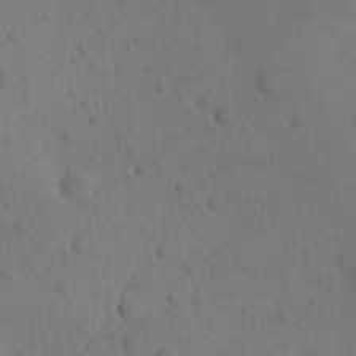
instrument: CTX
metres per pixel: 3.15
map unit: Ave
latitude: -9.8989
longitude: -121.4616
